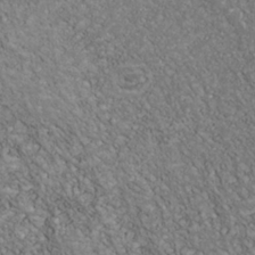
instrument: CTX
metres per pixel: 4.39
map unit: Nhu
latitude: -39.8423
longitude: -83.3103
